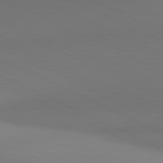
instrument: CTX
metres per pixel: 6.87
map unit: lApd
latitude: 81.2726
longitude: 144.9164
